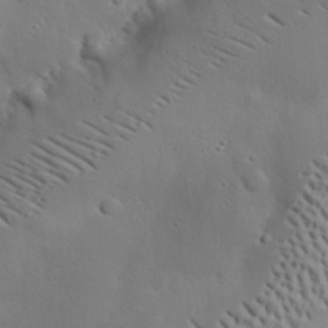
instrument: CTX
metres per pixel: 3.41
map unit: eHh
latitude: 30.1200
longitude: -82.6868
